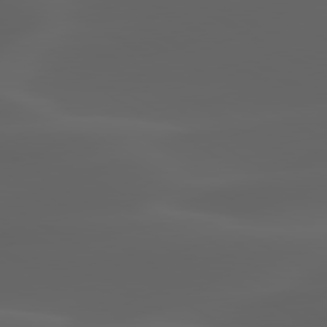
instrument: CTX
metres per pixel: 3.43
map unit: lApd
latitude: 80.1389
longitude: -93.6316
